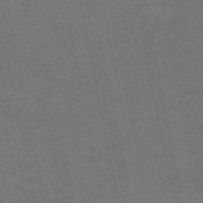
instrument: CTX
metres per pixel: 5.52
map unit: HNb
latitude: -53.3887
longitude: -46.6302
